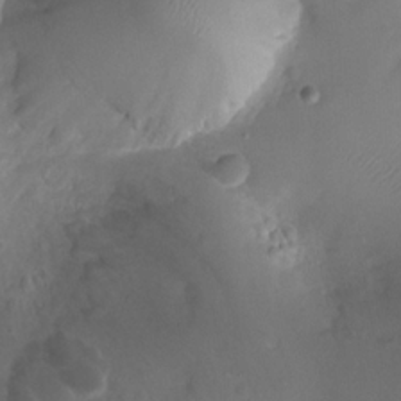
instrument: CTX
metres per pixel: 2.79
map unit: Ht
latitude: -3.6910
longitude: -18.6112
